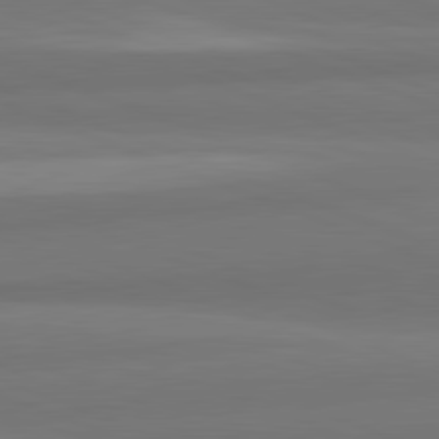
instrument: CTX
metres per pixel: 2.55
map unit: lApd
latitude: 82.1199
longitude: 176.5007
